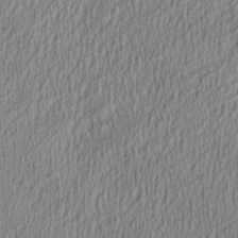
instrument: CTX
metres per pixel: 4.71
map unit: Aa
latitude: 28.3089
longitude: -137.7639
